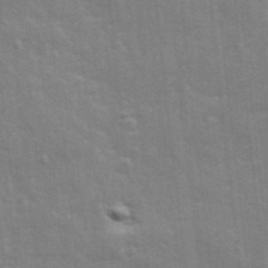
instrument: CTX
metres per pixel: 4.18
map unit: Ave
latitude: 22.1200
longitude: -133.7261
